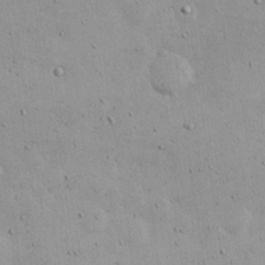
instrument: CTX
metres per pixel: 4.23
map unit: Nhu
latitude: 24.4412
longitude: -72.6869
